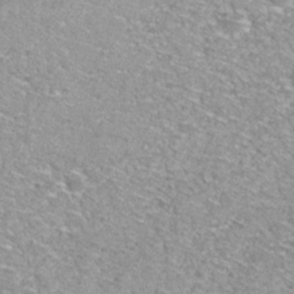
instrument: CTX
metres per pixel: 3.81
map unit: Nhu
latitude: 30.6869
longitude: -48.5168
